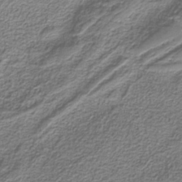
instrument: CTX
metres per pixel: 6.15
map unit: eAb
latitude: -38.4629
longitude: 52.9163
